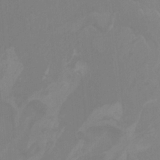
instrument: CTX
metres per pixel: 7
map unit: Nhu
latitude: -9.1809
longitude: -77.2159
